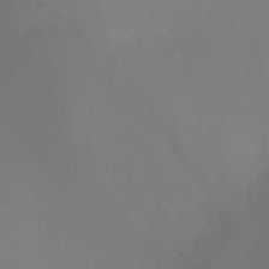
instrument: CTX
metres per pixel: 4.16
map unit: Ht
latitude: -2.5573
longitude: -27.6316
